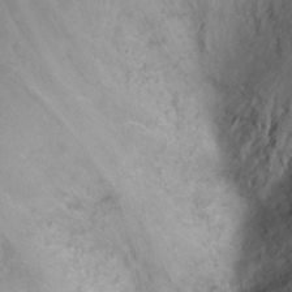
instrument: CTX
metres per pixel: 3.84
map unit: Nhu
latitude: -12.7463
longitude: -73.7072
